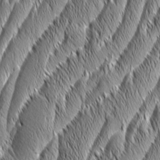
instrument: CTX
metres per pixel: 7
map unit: Aa
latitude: 7.5182
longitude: -129.8205
